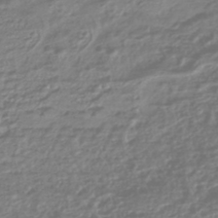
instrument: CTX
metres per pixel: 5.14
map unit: HNhu
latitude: -45.0864
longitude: 96.5196
